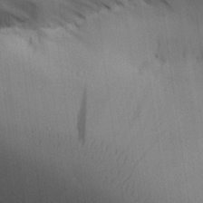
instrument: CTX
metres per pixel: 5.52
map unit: Aa
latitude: 25.6693
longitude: -129.6883
